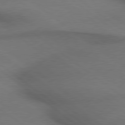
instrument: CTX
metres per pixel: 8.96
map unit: lApd
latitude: 79.1781
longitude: -167.9906
